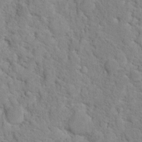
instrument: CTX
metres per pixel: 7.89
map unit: Hto
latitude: 17.8583
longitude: -34.8191
